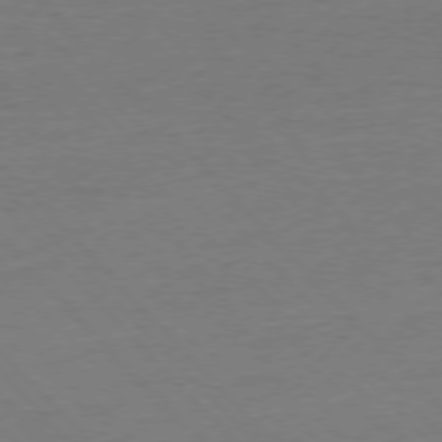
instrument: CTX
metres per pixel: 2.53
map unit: Ap
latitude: -77.3888
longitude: -95.3482
